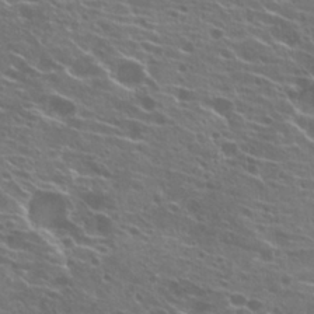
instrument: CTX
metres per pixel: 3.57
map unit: Hto
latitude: 22.3656
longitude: -40.3656
